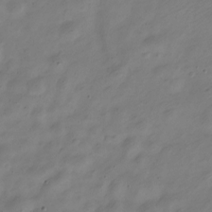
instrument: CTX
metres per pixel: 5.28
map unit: Nve
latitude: -23.2754
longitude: 105.9556
